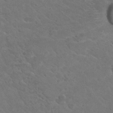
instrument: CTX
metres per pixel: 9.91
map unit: Hto
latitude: 26.8002
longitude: -36.1578
